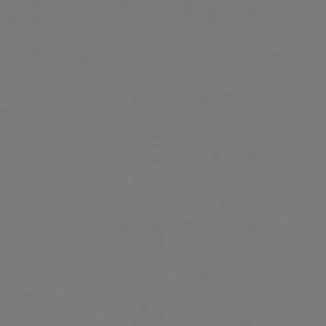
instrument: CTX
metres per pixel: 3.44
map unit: lHb
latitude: -45.7289
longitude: 75.7478
